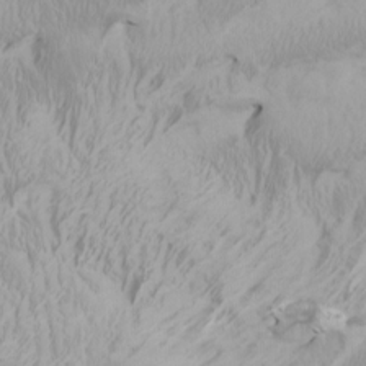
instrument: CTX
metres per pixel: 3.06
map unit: Htu
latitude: -4.5384
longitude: -88.2523
